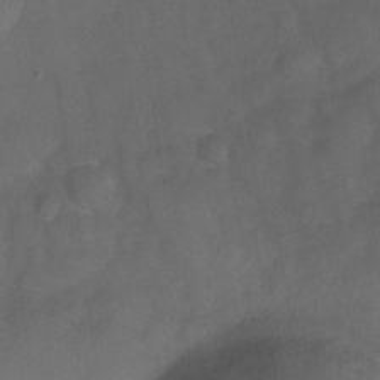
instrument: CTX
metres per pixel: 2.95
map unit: Ht
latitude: -0.8597
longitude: -33.0270
